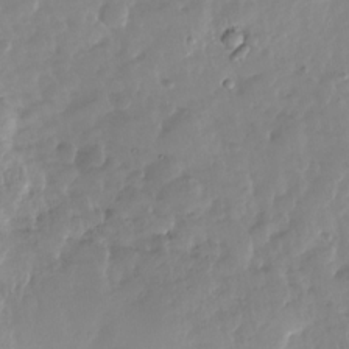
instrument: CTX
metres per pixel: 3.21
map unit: Nhu
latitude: -27.1053
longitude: -61.3481
